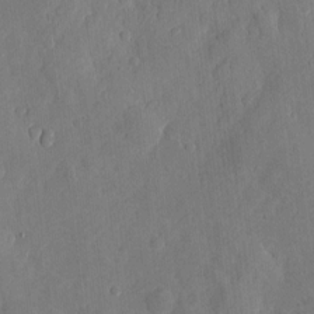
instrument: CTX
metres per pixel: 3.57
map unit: eHh
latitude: 4.3089
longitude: -73.1970
